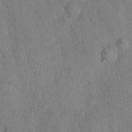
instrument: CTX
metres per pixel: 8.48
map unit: Hto
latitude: 12.2334
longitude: -59.0647
